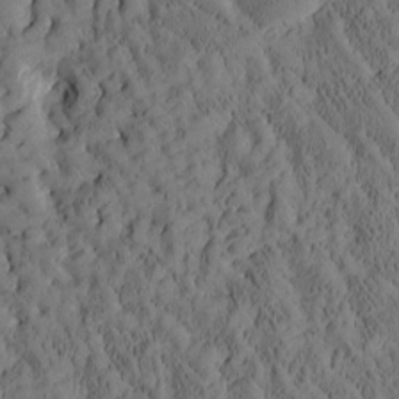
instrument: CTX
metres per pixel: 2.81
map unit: Htu
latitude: -3.4265
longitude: 174.6518
